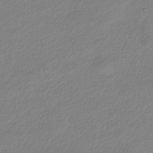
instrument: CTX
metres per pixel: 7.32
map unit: HNhu
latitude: -40.1795
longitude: 102.1795
